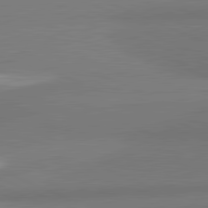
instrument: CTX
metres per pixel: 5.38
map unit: lApd
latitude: 82.1766
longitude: 154.4062
